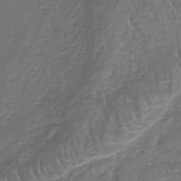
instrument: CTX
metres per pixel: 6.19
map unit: lHb
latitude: -42.1983
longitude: 64.7841
